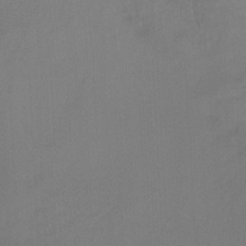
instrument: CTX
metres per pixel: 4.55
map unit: Ht
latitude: -7.5399
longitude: -37.4427
